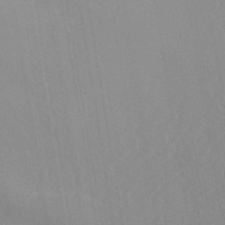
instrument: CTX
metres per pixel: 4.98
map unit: HNhu
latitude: -43.7855
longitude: 101.9556
